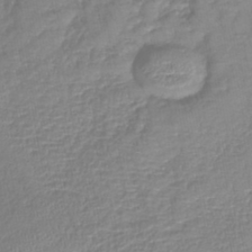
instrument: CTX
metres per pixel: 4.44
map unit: lHb
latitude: -41.4265
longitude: 75.0865
